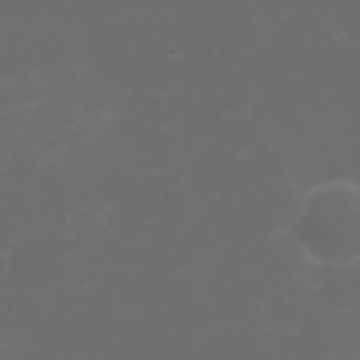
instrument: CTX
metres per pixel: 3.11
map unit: Nhu
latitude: -1.9179
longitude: -77.1592
